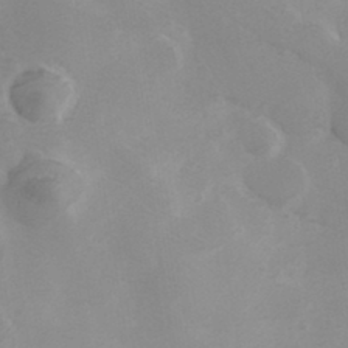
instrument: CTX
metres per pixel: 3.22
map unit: Hve
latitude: 32.9703
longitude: 149.4077
